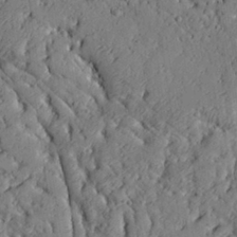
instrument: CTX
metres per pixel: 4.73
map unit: Aa
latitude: 27.1403
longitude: -130.5735
